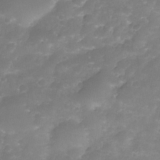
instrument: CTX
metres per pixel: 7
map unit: Nhe
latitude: -34.5007
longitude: -146.4790
